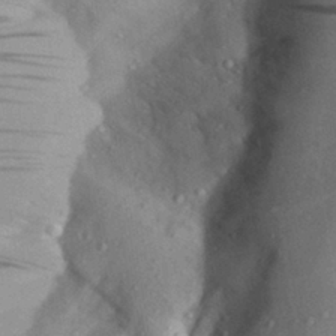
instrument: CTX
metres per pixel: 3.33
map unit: Aa
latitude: 28.5546
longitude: -135.5182
